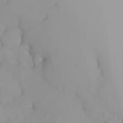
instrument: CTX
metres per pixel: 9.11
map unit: Nhu
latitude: -4.9163
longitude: -93.4615
